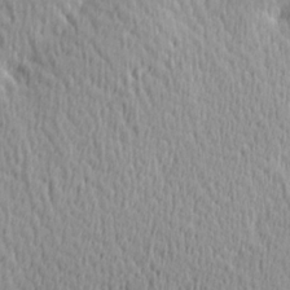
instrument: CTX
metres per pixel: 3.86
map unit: Hve
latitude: 1.8016
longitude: -124.4601
